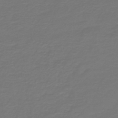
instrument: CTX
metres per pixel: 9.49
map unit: HNb
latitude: -47.4643
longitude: 53.9367
